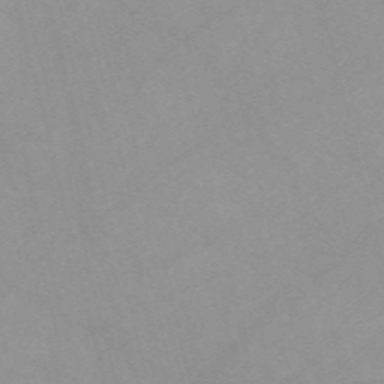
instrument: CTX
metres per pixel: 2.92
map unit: Nve
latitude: -57.4076
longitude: 59.4643
